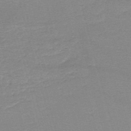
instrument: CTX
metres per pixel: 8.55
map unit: HNb
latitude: -49.3132
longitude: -41.8394
